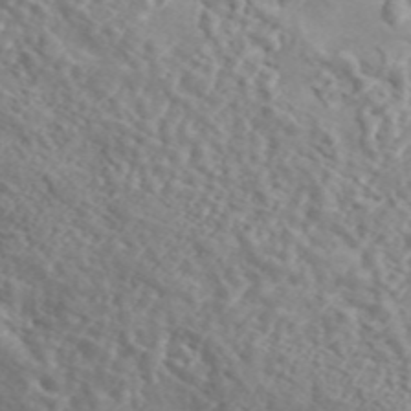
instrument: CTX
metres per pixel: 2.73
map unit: ANa
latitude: 46.8947
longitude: 26.4251
